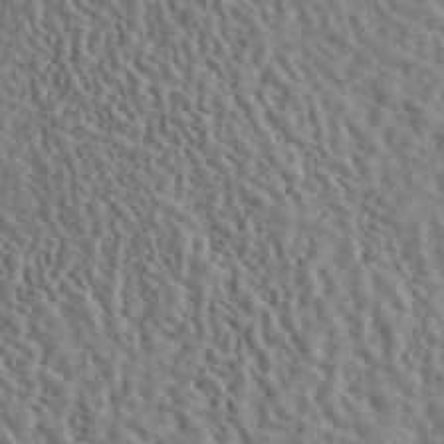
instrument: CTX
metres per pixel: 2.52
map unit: ANa
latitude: 44.5168
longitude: 47.9745
